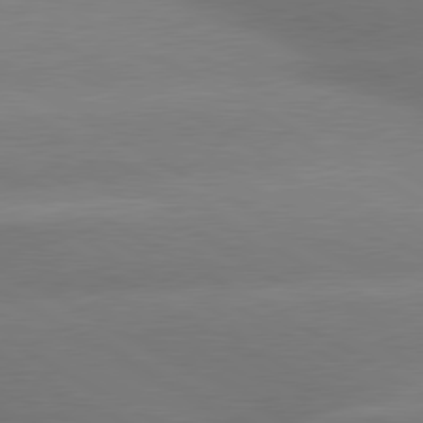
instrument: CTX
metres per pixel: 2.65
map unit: lApd
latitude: 80.1767
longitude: -150.5168
